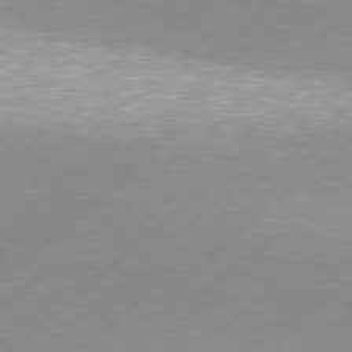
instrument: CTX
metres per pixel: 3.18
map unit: Hpe
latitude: 77.8205
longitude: -131.0081
